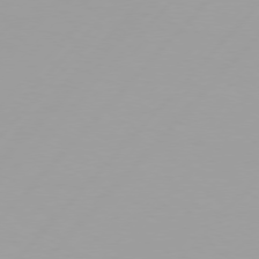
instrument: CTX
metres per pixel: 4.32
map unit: Hpe
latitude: 75.6883
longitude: -128.0633
